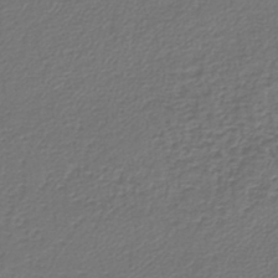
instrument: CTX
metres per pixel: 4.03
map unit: lHb
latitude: -42.6707
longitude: 61.6155
